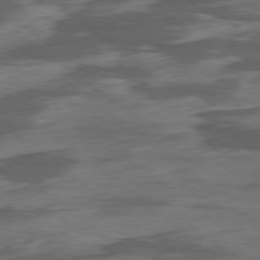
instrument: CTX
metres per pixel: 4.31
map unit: Hpe
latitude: -78.5951
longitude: -19.6694
